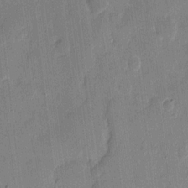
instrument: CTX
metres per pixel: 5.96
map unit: eHh
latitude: 9.2348
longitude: -68.4601
